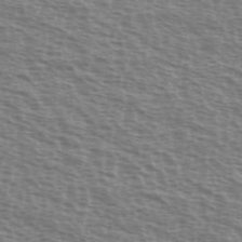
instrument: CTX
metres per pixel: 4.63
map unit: Ave
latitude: 38.1767
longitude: -113.1592
